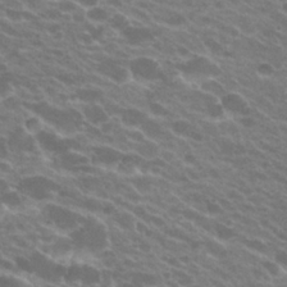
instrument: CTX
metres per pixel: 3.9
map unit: Hto
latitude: 24.0822
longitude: -36.1200
